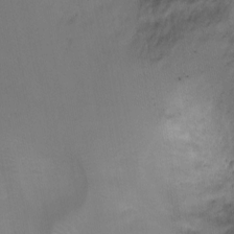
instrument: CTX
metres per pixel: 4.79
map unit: Ht
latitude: -0.5385
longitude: -20.6491
